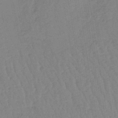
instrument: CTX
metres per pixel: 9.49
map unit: lHb
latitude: -40.5763
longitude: 67.6533
